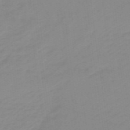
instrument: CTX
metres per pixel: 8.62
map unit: lHb
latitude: -48.1228
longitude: 83.5777
